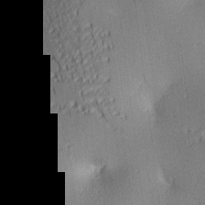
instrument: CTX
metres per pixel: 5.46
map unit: lAa
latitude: 3.4615
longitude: -116.6113
